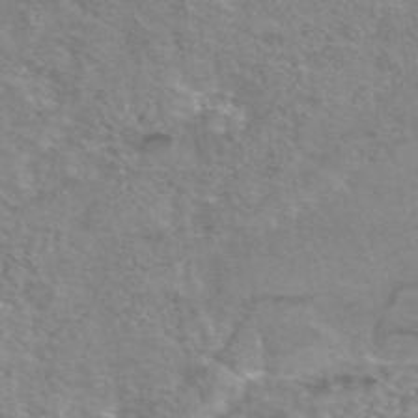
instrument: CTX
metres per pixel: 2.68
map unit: eAb
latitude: 44.9702
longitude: 103.5966
